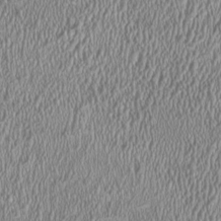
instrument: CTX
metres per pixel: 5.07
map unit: HNhu
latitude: -0.8219
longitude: 1.7100
